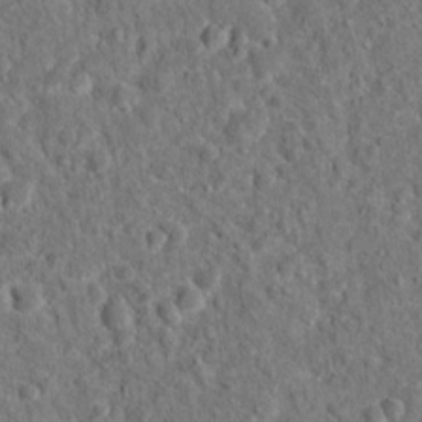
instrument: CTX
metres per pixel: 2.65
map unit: Hto
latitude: 15.8773
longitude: -39.0458
